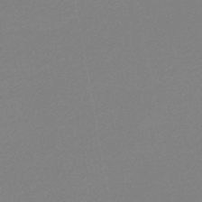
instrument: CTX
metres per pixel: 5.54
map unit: lHb
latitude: -45.0109
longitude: 78.0850
